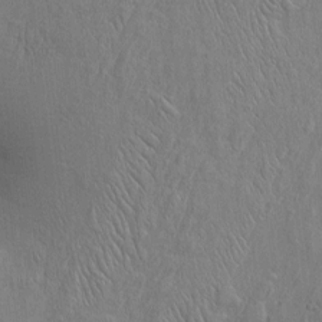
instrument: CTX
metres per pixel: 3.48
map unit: Htu
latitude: -3.3131
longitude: 156.9730
